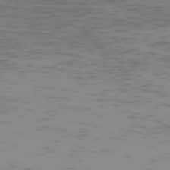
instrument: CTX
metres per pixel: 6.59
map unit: Hpe
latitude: -73.8422
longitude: 7.3509
